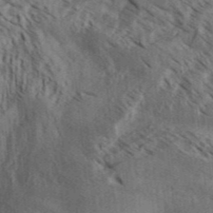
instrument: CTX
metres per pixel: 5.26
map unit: Aa
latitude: 32.4412
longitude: -138.8002
